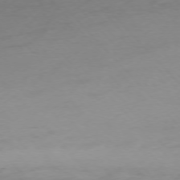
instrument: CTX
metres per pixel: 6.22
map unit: Ap
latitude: -76.2362
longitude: -70.8380
